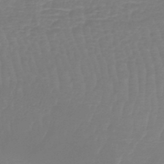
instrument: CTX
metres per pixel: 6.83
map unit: lHb
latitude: -45.3510
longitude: 78.9352
